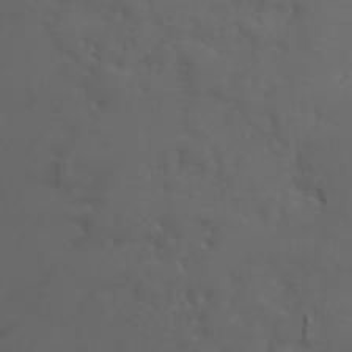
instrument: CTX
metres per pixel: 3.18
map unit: Nhu
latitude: -7.3320
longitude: -69.6505
